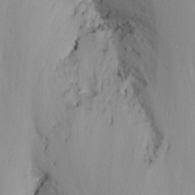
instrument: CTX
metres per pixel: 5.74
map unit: Nhu
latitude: -6.1605
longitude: -67.2914
